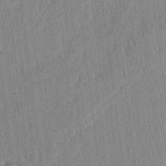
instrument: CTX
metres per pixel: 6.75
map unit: lAvf
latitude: -3.9178
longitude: -114.0255
